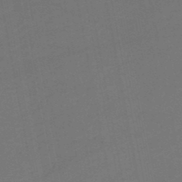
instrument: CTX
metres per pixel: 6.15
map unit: HNhu
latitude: -48.5385
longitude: 100.4251
